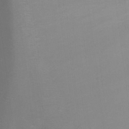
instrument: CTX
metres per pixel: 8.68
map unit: Ht
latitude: -7.1242
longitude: -34.3467
